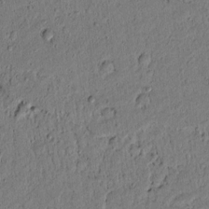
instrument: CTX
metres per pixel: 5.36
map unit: lAvf
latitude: 4.7057
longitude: 164.6708
